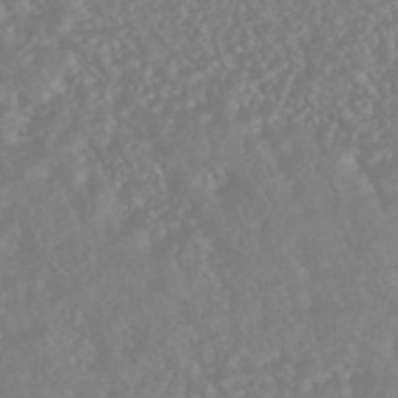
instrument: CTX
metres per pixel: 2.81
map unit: HNhu
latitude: -45.6722
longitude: 97.2187
